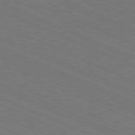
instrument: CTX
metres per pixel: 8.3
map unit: Hpe
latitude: -81.7856
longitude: 15.8234
